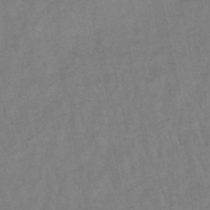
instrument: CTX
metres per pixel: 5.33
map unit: lHb
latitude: -49.2376
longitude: 72.9919
